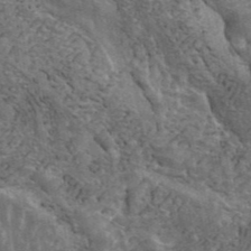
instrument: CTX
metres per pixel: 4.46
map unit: ANa
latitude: 42.8002
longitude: 16.3496
